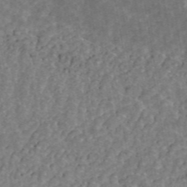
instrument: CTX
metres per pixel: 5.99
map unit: ANa
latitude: 44.7246
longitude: 30.2361
